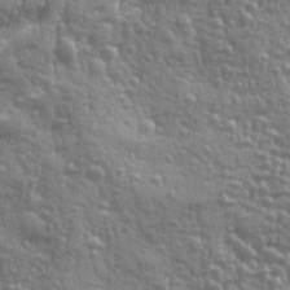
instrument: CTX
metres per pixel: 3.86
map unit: Ave
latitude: 12.4034
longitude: -103.8205
